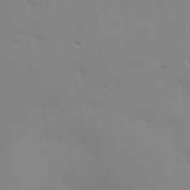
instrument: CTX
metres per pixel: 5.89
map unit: eHh
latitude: 24.4034
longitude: -65.6316
